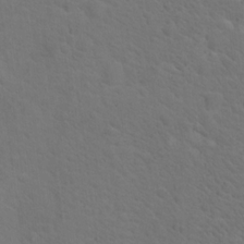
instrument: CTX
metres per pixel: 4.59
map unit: Nhu
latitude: 18.1389
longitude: -33.5749
